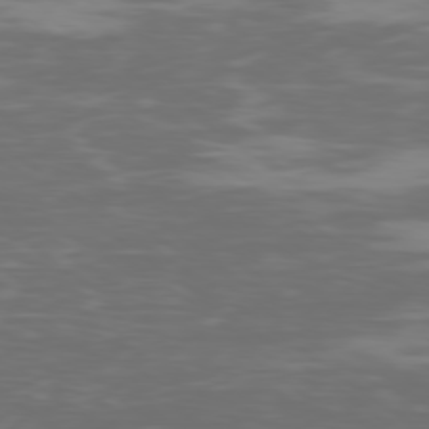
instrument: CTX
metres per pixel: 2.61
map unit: Ap
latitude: -79.3509
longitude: -103.8961
